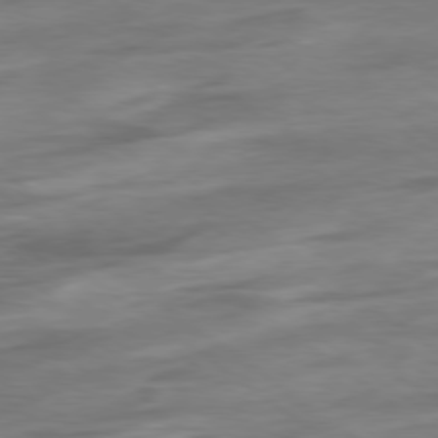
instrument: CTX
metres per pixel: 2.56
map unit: Hpe
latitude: -79.2754
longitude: -22.7435
